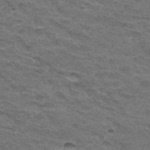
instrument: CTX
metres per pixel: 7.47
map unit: Hto
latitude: 32.1956
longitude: -47.3104
